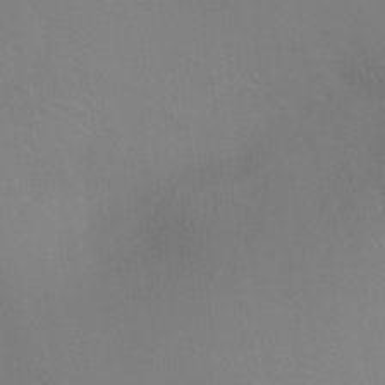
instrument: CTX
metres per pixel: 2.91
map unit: Ht
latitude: -6.6707
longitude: -27.7828
